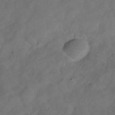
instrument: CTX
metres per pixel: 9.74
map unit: Hve
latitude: -31.7099
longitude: 95.6721
